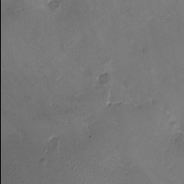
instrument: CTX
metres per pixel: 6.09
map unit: Ave
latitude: -7.8611
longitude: -121.9906
